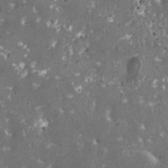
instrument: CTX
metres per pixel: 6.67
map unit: HNhu
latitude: 1.2348
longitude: 6.6329
